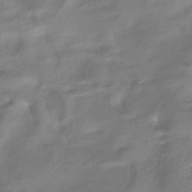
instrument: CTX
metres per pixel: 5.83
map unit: HNhu
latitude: -41.8233
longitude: 94.7274
